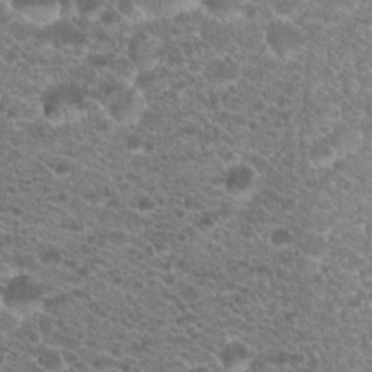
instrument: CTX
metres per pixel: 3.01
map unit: Hto
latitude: 19.9150
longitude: -37.4993
